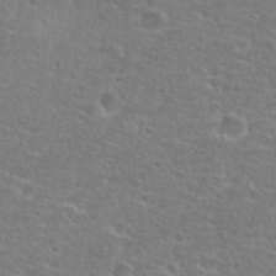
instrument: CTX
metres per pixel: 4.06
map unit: Hto
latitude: 25.8961
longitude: -48.5357
